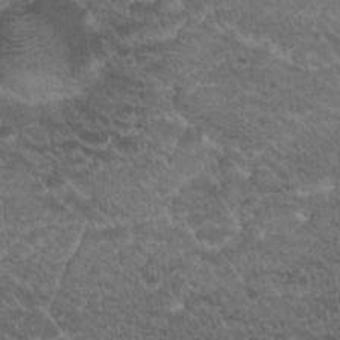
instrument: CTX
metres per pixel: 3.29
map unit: Hto
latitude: 19.6127
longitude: -35.8016
